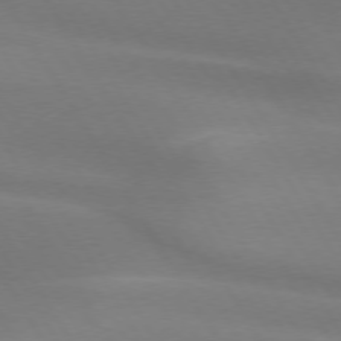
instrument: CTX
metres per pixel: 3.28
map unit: lApd
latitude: 73.6883
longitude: -49.4048
